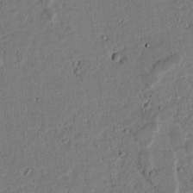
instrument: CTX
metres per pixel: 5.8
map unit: lAvf
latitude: 5.0836
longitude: 168.7652
